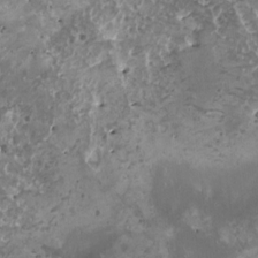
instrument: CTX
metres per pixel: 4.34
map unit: HNhu
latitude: 0.7813
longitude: 5.8044
